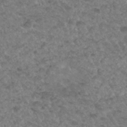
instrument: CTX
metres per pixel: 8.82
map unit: Hto
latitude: 33.7639
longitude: -49.7828
